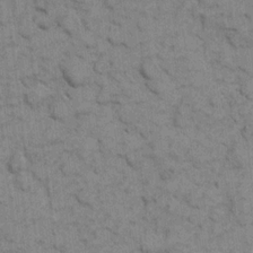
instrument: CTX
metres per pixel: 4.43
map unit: eHh
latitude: 8.2523
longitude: -65.2726
